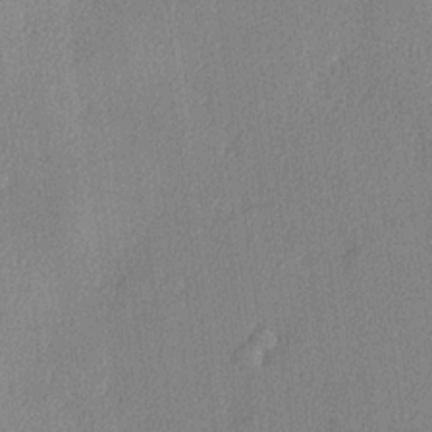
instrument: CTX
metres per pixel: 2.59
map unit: lHvf
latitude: 22.4223
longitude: 140.6896
